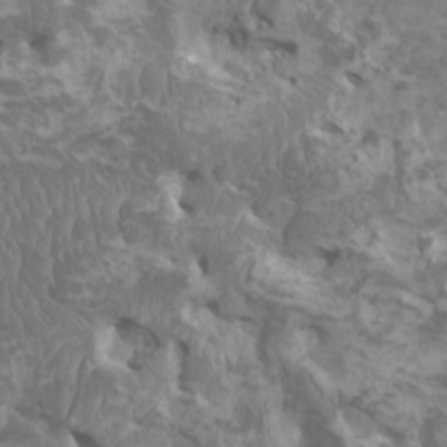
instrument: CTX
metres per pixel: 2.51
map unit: HNhu
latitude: 1.6693
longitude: 7.1053
